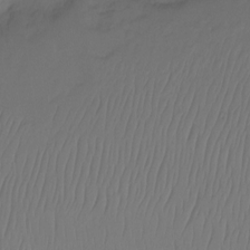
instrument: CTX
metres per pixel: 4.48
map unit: Ht
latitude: -15.1998
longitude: -49.1781
